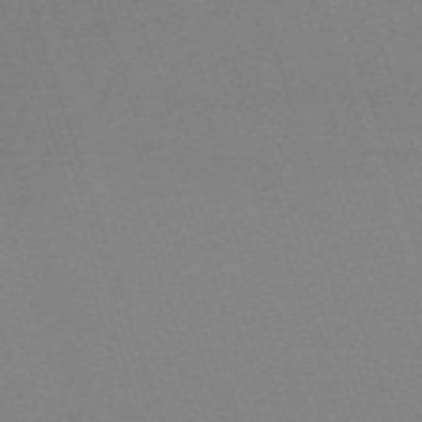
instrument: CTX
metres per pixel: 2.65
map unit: eHh
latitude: -64.6141
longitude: 51.3510
